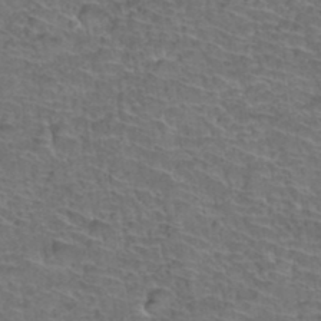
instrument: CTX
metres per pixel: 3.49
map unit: Hto
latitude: 37.0459
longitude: -43.7639
